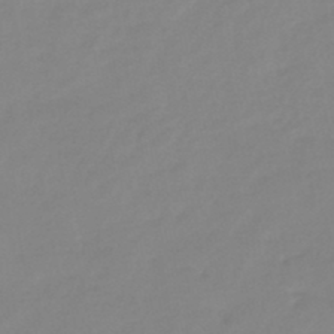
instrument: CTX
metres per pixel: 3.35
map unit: eHb
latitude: -45.9745
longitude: 85.8989
